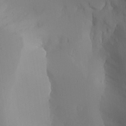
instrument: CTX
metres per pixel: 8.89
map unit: Aa
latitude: 23.5560
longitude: -127.1214
